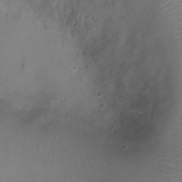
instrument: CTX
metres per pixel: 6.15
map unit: Ht
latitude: -3.6721
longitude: -18.6490
